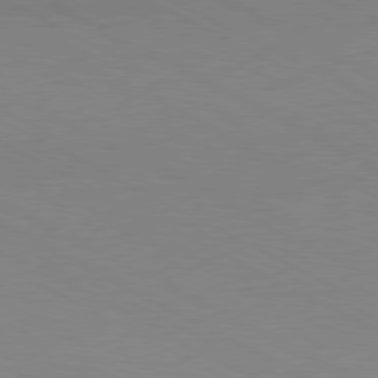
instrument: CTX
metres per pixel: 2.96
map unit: Hpe
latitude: -80.8975
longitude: 12.8975
